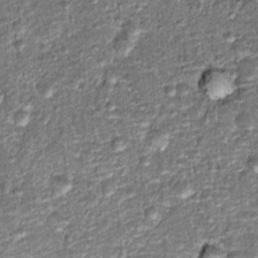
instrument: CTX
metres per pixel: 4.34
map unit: Hto
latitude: 15.2159
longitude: -34.9891
